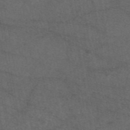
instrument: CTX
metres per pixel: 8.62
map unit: eAb
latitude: 47.6505
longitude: 112.1606
